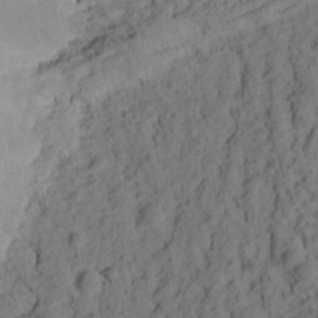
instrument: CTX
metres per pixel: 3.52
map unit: Ht
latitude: 10.1956
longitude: -74.6491
